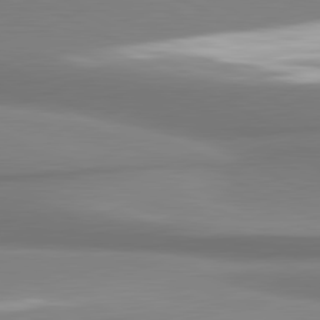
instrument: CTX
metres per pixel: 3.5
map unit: lApd
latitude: 81.2726
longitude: 176.7274
